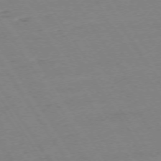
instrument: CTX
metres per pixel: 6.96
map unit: Ap
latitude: -73.9367
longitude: -82.2711
